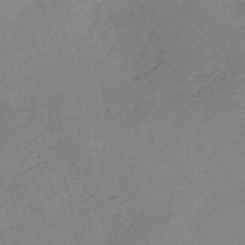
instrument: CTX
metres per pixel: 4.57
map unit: HNb
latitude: -54.4062
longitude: -41.8772
